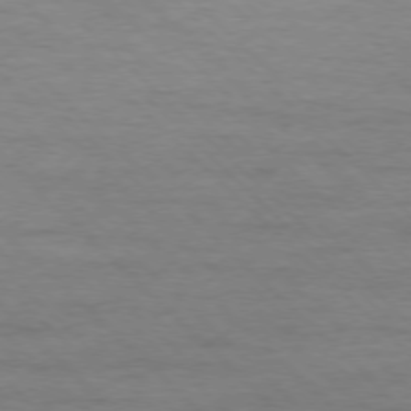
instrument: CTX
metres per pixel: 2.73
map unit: Ap
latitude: -77.2943
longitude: -94.4979
